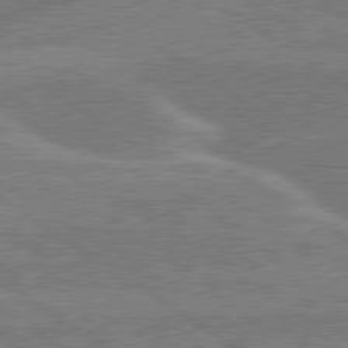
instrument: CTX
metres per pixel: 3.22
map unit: lApd
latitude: 79.8961
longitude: -130.0822
